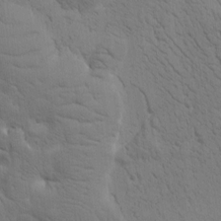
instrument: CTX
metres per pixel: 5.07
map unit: Htu
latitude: -0.3685
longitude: 174.1227
